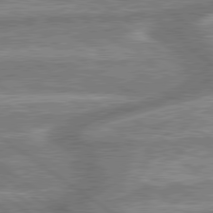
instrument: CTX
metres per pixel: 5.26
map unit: lApd
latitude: 79.7072
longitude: -170.9514
